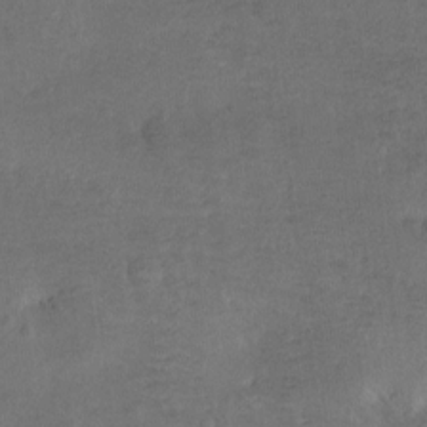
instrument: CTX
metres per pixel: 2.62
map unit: Hto
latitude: -7.6533
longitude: -36.0822
